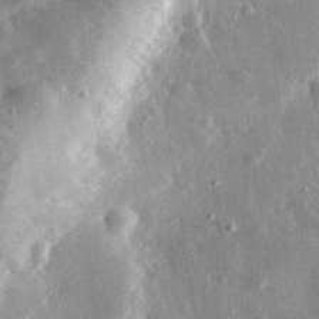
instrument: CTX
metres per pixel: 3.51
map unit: eHh
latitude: 31.2159
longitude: -80.6301
